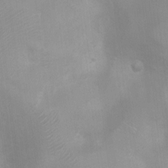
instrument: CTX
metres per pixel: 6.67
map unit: Ht
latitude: 3.1025
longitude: -25.7260
